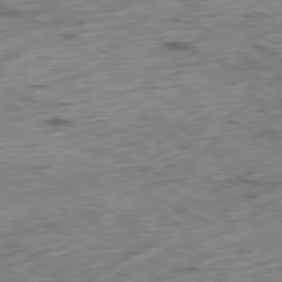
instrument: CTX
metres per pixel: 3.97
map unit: Ap
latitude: -80.8219
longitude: -72.2523
